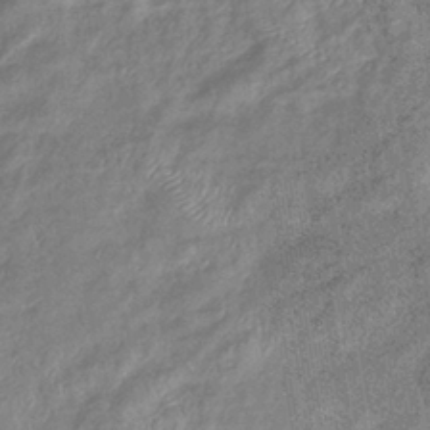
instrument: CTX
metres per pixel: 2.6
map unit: eHb
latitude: -38.3684
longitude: 78.8975
